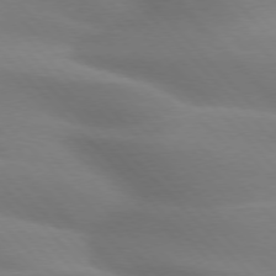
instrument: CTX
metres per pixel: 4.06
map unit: lApd
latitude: 75.6316
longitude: -61.5938
